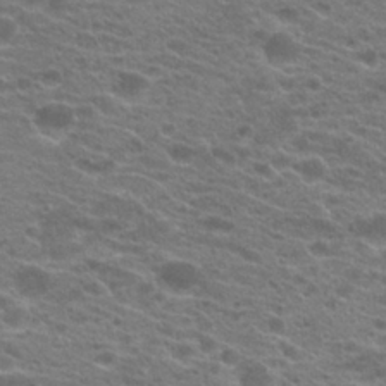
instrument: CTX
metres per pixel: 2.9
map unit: Hto
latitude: 21.1970
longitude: -37.4805
